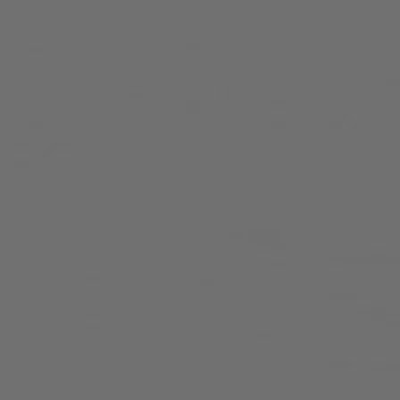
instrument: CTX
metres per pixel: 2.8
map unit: Hpe
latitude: 76.0822
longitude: -127.8583
